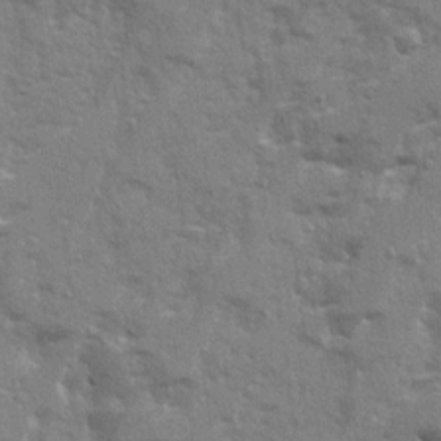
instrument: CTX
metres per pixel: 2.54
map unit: Ave
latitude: 20.8758
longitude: -130.3090
